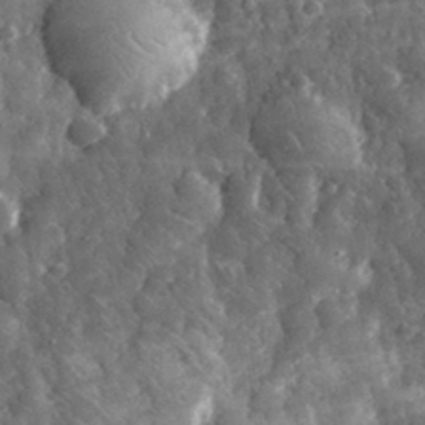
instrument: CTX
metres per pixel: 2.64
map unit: eHh
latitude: 31.6505
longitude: -69.7072
